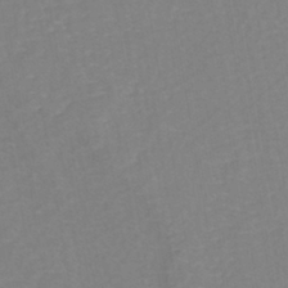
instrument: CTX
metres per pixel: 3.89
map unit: eHh
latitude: -43.0108
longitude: -33.6505
